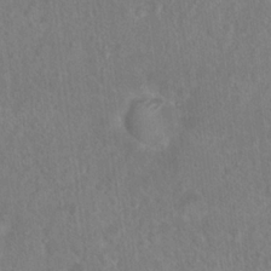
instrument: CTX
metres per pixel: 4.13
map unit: Hto
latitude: 16.9892
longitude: -39.9906
